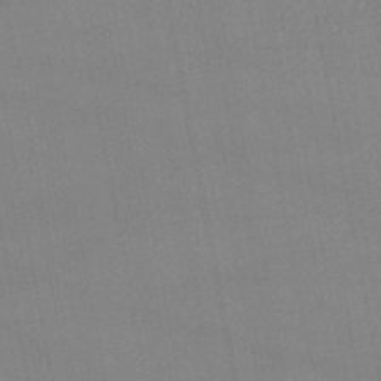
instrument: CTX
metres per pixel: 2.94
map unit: lHb
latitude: -46.7841
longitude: 73.4643
